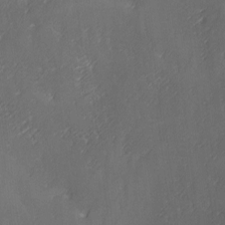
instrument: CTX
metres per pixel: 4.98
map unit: Ave
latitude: 2.2333
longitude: -112.5546
